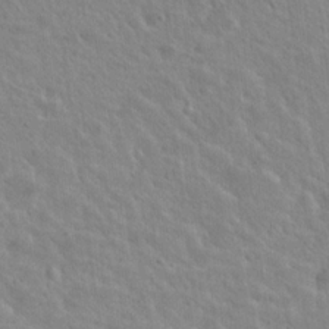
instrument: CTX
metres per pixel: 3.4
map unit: Hto
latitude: 20.2712
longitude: -54.6112
